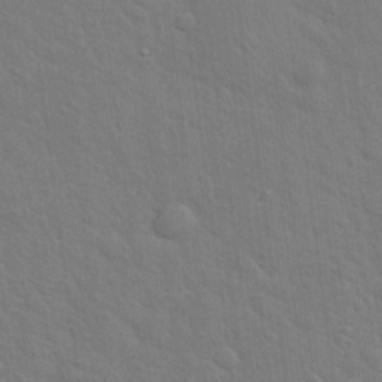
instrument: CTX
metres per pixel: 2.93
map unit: Hto
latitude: 21.1970
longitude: -51.9717
